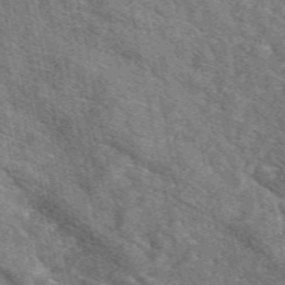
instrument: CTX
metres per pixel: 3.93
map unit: eAb
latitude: 48.3089
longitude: 119.8800
